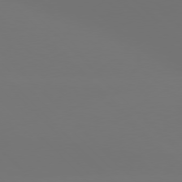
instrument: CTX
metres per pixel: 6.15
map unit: Hpe
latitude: 76.8002
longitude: -132.1956
